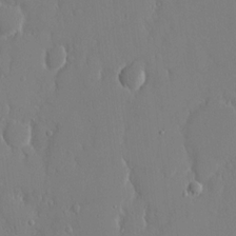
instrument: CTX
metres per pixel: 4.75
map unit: eHh
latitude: 14.4223
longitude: -70.9325
